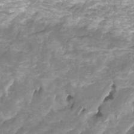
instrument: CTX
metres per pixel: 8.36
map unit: Htu
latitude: -12.5196
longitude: -69.9150
